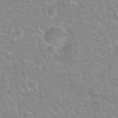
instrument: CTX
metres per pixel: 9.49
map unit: Nhu
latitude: 32.1011
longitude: -51.9339
